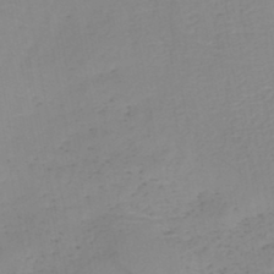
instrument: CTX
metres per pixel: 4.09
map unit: HNb
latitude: -46.0472
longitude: -43.6883
